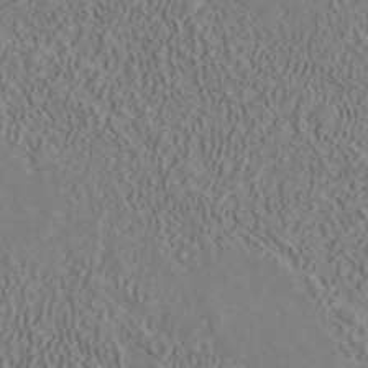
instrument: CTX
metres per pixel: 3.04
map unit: ANa
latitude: 41.5938
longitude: 32.8786
